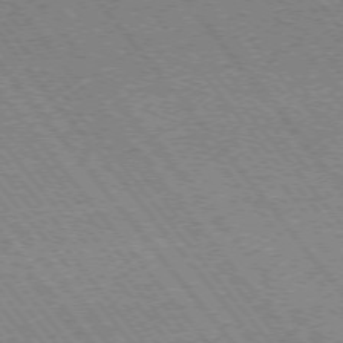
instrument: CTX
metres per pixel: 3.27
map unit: Ap
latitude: -75.8612
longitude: -95.4616
